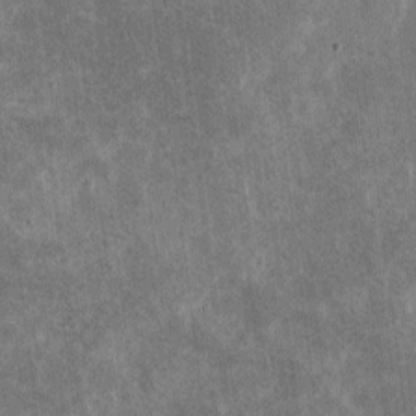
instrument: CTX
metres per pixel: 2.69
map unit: eHh
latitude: 4.4601
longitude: -71.8772
